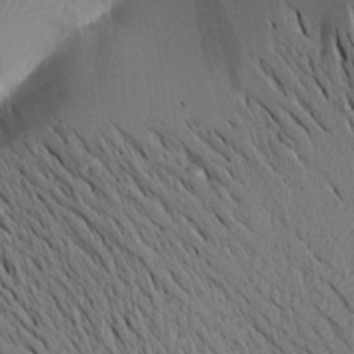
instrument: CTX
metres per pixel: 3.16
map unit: Aa
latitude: 15.4049
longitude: -147.7828
